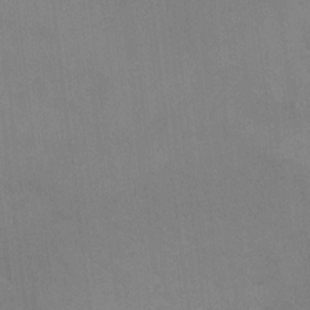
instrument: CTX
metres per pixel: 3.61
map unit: Ht
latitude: -0.8408
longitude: -33.4237
